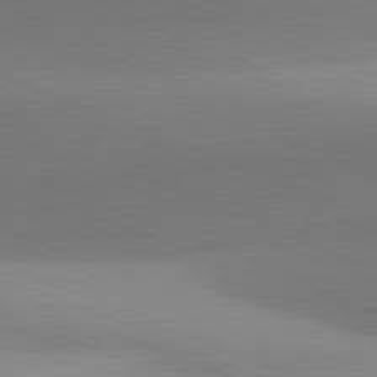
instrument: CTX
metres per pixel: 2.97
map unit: lApd
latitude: 81.4804
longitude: 135.4077
